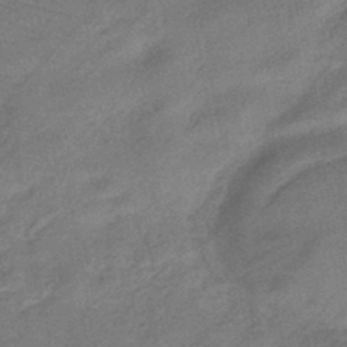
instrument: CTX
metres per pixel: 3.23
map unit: eHb
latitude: -43.0108
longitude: 84.4251
